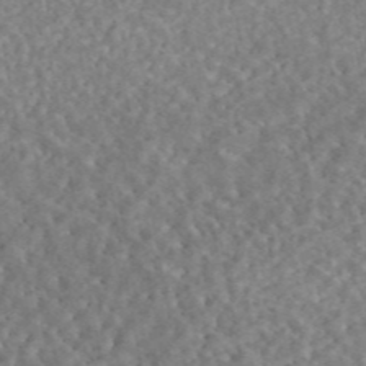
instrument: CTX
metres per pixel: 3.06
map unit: eAb
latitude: 44.5923
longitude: 124.4629
